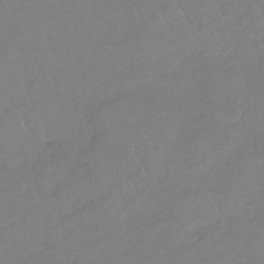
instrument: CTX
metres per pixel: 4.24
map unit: lHb
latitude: -40.9730
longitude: 61.5966
